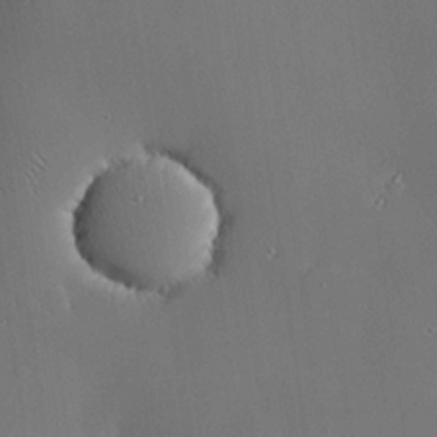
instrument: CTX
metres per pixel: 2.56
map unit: eHh
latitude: 23.9906
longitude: -91.3104
